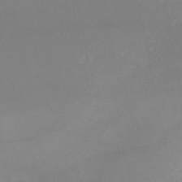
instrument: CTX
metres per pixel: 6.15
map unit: HNb
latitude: -51.3887
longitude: -41.9339
